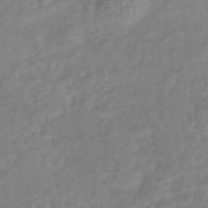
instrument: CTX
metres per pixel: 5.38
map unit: lHb
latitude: -41.2187
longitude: 72.7085
